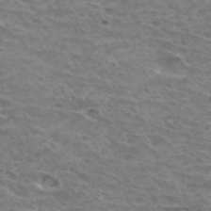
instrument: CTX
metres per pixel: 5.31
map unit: Hto
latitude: 33.6883
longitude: -43.3860
